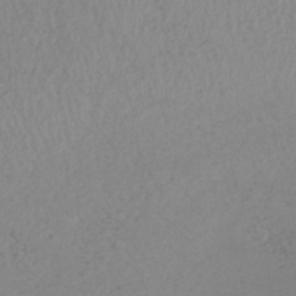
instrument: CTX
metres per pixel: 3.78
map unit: lHb
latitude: -38.1417
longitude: 70.1795
